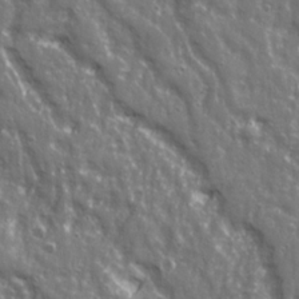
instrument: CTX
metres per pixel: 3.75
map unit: Ave
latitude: 22.7435
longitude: -133.4049
